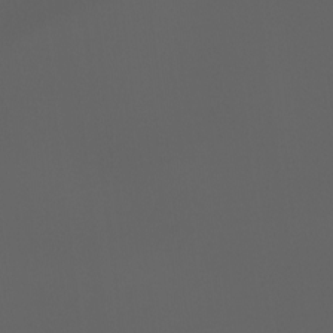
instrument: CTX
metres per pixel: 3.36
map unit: Ht
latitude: -3.5588
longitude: -60.6679
